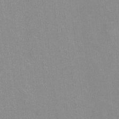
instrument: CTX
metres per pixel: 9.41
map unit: HNhu
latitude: 0.6301
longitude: -5.1403
